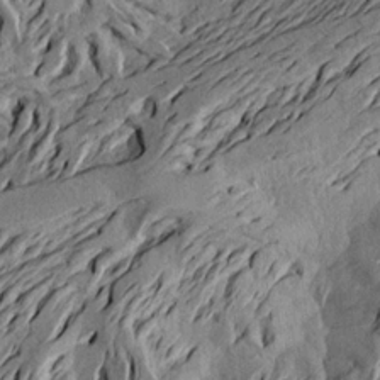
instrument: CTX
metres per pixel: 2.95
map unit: Aa
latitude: 19.3670
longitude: -145.5749
